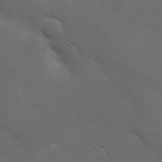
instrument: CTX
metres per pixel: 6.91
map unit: Ave
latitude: 19.5938
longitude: -138.0444
